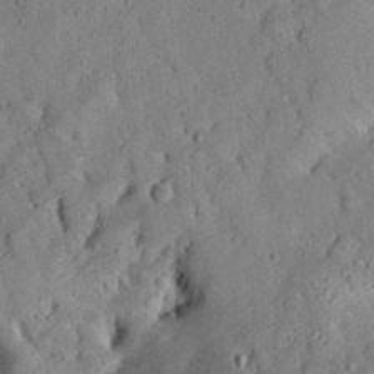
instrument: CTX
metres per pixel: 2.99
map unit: Aa
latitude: 12.6680
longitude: -140.5356
